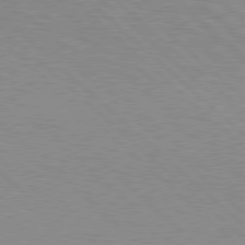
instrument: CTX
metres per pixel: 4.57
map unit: Hpe
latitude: 78.1956
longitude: -159.1025
